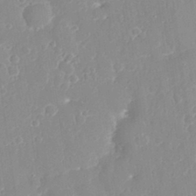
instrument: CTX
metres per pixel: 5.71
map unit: eHh
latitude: 32.1389
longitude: -59.6505
